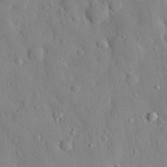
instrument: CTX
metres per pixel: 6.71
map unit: eHh
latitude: 29.2348
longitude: -77.3670
